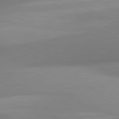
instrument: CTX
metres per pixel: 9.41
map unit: lApd
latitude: 80.9703
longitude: 130.8786
